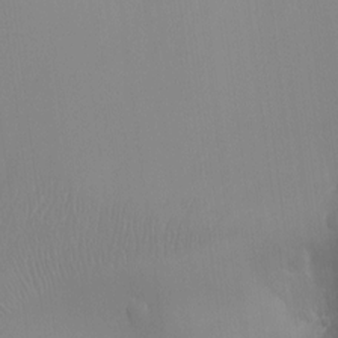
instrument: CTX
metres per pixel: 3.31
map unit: Ht
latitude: -8.3495
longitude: -24.5545
